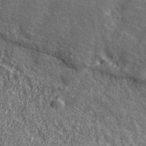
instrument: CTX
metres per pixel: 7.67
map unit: eHh
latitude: 43.6316
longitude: -88.6302
